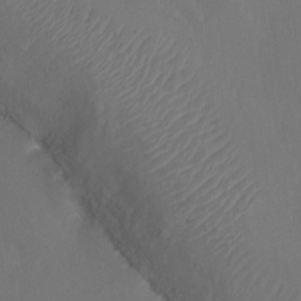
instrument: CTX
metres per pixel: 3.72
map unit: Ht
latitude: -15.7667
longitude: -41.4615
